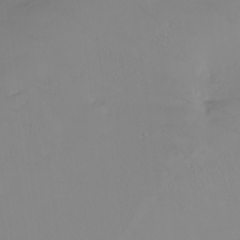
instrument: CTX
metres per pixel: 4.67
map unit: Nhu
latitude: -4.9163
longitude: -91.9528
